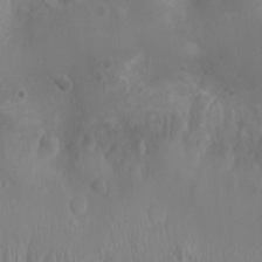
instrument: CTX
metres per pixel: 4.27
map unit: Ht
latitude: -4.2172
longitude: -16.1767
